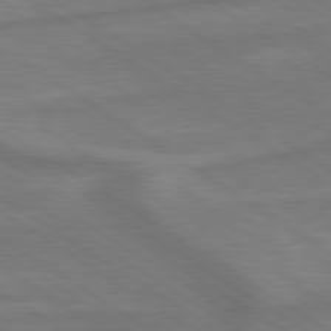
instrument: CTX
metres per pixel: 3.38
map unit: lApd
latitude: 79.7261
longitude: -172.2333
